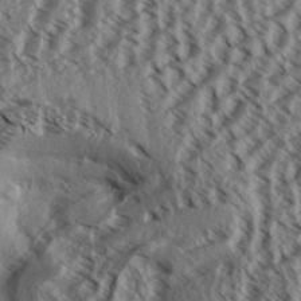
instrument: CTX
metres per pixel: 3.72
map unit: Aa
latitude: 32.9325
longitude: -137.7072
